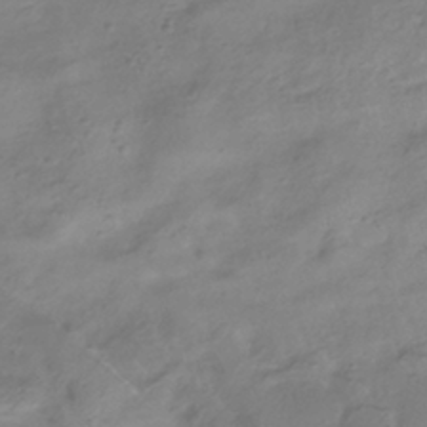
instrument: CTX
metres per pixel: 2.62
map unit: HNhu
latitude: -41.8422
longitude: 97.1053
